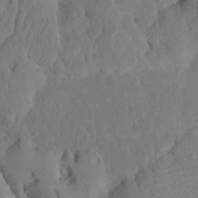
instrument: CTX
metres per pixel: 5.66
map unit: Htu
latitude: -6.8219
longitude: 145.0298
